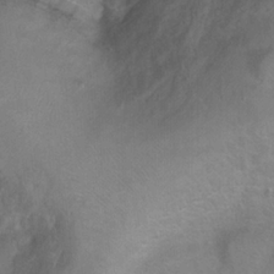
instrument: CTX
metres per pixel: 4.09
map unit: Ht
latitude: -0.0472
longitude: -33.0458
